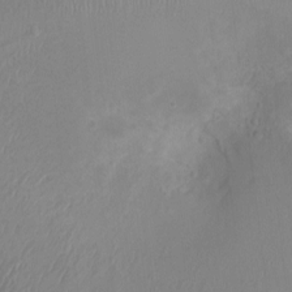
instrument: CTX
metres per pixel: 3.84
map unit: Ht
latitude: -3.2564
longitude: -16.7624
